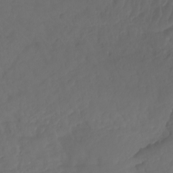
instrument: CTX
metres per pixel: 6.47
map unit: Aa
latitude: -10.7463
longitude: -68.8002
